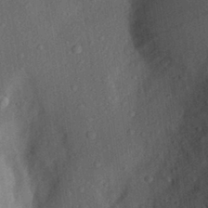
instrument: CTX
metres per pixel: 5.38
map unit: Aa
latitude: 27.9717
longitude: -145.4615
